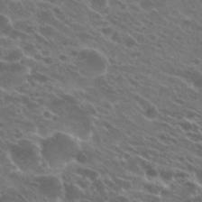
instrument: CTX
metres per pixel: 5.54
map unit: Hto
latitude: 25.0080
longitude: -40.1199
